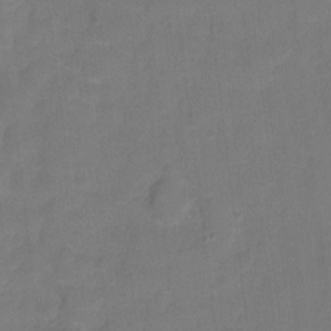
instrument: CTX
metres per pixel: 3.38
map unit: Hto
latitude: -1.6344
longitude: -34.3656
